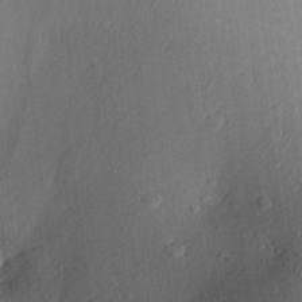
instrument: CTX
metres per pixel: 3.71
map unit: Aa
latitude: 22.8191
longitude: -147.1970
